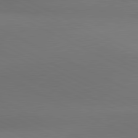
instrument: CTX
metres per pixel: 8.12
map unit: lApd
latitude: 81.0836
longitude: 138.0661
